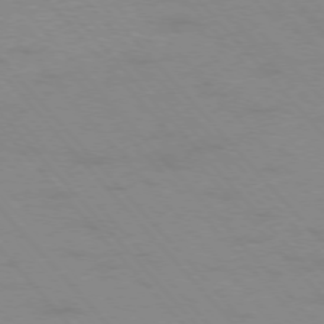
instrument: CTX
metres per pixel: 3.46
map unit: Ap
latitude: -76.6141
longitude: -61.6505
